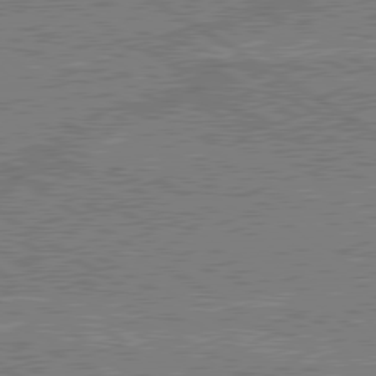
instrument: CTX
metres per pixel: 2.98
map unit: lApd
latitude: 79.8017
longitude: 169.4643
